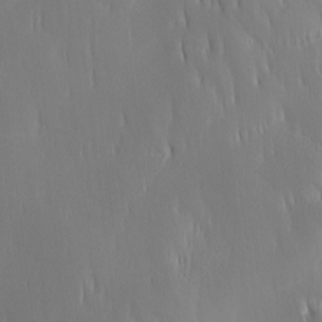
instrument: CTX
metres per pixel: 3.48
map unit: Ave
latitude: 2.2522
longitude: -113.6883
